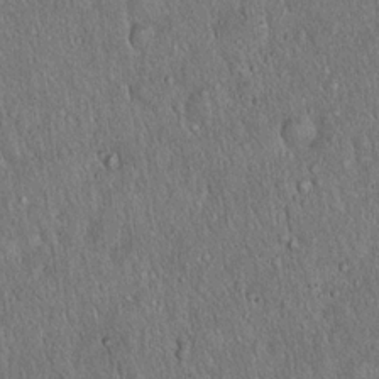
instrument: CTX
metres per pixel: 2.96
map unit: Hto
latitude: 16.8002
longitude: -57.7071
